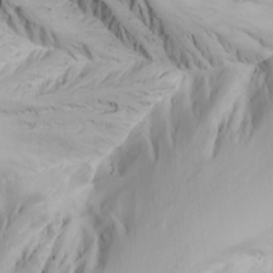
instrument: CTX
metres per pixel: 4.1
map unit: Ave
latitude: 20.8002
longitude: -138.1011
